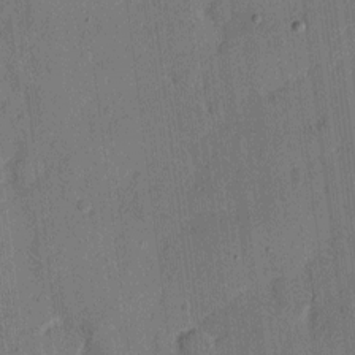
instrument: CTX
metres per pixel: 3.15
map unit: eHh
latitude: 7.3482
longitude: -66.5356
